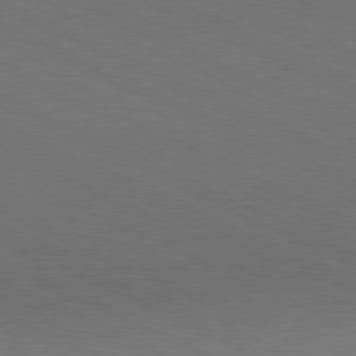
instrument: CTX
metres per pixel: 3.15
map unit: Hpe
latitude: -81.4266
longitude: 14.9920
